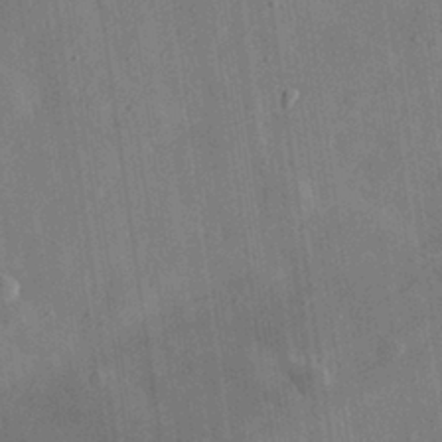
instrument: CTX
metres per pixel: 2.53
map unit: eHh
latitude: 31.0837
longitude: -77.9339
